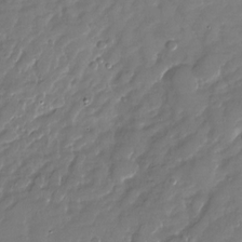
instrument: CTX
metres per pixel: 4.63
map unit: Nhu
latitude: -27.0864
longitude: -62.0633
